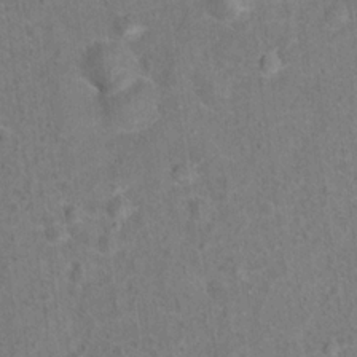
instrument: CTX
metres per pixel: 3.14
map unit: Hto
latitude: 15.7450
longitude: -41.8961
